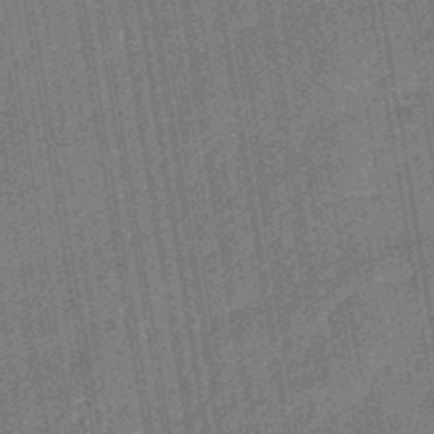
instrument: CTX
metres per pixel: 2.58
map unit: eHb
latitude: -45.9178
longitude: 87.1431
